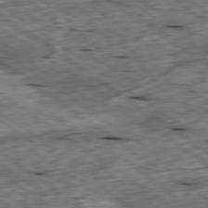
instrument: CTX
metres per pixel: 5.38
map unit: Ap
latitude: -79.5021
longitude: -87.7638
